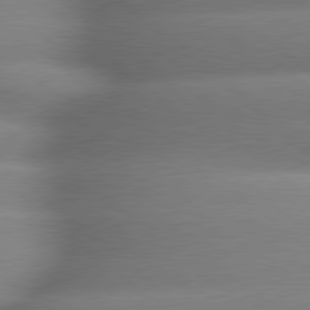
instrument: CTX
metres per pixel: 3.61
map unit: lApd
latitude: 79.5749
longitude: -163.4616
